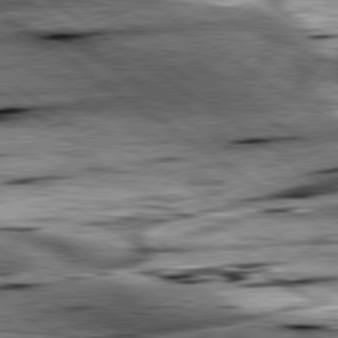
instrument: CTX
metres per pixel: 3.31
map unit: lApd
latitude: 79.3104
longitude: -48.9325
